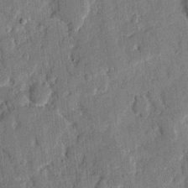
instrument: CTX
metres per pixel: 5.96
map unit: eHh
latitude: 8.1767
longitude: -66.6112
